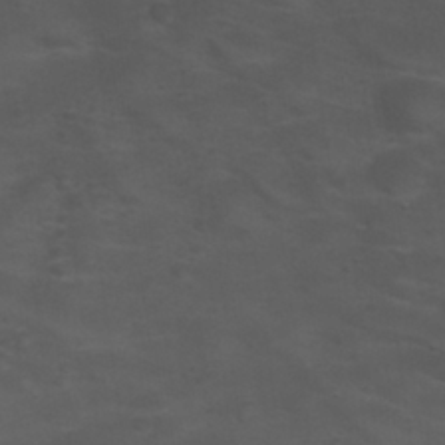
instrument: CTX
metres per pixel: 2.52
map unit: Nhu
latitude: 28.9702
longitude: -50.3467
